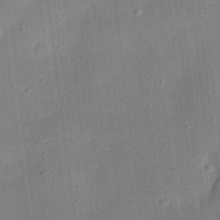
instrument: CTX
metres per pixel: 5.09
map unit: eHh
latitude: 24.7057
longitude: -70.7246
